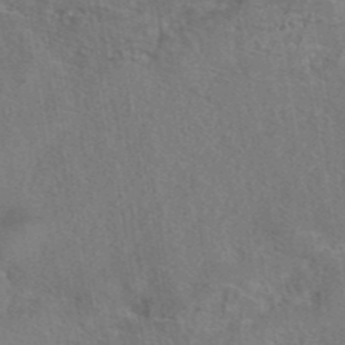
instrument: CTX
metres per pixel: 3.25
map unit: eAb
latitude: 42.8569
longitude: 104.5384
